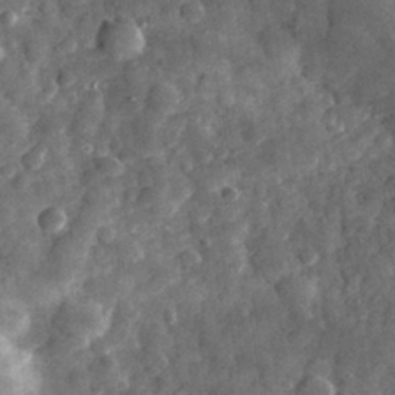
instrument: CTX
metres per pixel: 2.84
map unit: eHh
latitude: 31.2915
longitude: -69.7261
